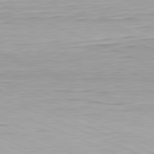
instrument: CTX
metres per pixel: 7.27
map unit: Ap
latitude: -82.2361
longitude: -76.7057
